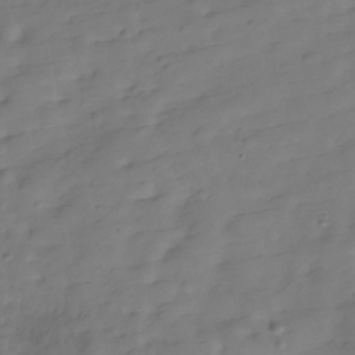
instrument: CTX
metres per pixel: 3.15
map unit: Hve
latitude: -29.7289
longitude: 92.0094
